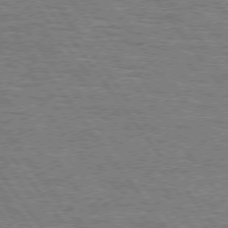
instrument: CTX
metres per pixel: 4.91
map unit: Hpe
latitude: 74.6113
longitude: -138.9136
